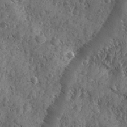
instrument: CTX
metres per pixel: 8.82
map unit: Ave
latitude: -9.8611
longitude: -118.9325
